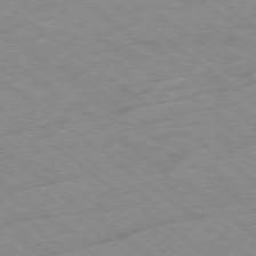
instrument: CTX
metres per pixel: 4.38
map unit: Hpe
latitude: -78.4062
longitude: -22.5924
